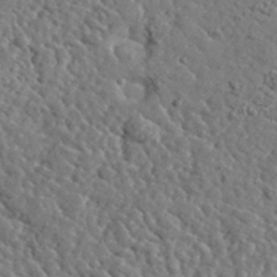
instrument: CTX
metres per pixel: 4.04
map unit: lHvf
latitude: 37.7828
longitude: -92.2900
